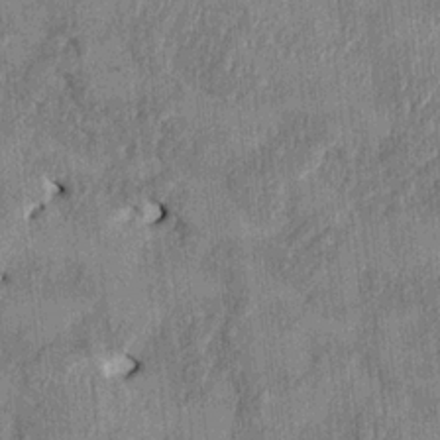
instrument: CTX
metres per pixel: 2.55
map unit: HNhu
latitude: 1.2726
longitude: -6.2334
